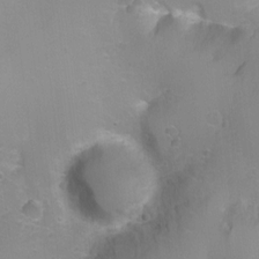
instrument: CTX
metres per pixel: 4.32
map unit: Ht
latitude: -7.4265
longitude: -35.3103
